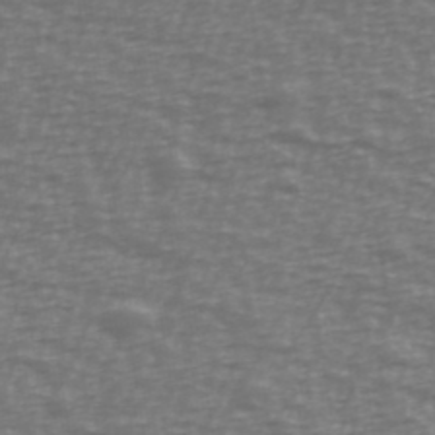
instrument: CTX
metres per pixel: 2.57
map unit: Ave
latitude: 38.8569
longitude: -113.2915
